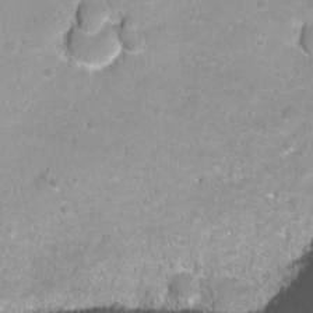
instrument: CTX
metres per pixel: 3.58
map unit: Nhu
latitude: -8.1984
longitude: -42.7435
